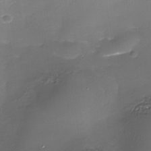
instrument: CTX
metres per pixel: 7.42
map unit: Nhe
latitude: -35.5588
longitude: -91.9717
